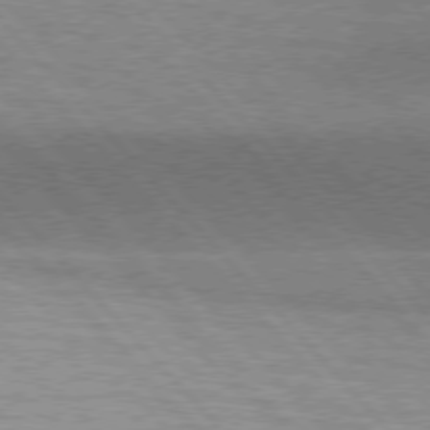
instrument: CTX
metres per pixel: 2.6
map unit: lApd
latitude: 76.1577
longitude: -62.7247
